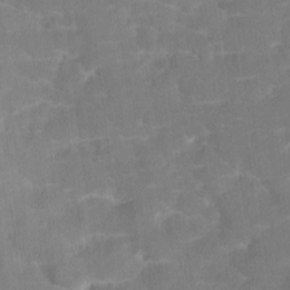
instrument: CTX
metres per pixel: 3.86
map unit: eHh
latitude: 4.6490
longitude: -69.3860
